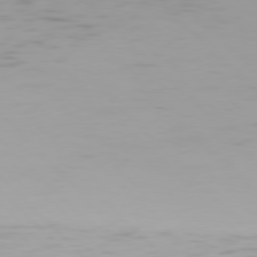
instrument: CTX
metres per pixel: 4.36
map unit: Hpe
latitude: 77.0269
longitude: -171.1592
